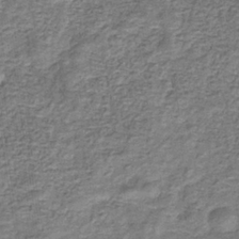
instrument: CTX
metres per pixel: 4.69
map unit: eHb
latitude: -34.4062
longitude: 76.2739
